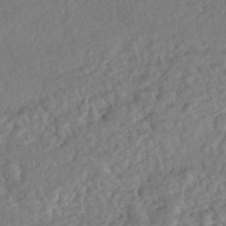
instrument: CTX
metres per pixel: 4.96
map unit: HNhu
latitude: -45.1431
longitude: 100.2172
